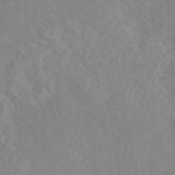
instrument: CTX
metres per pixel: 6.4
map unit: eAb
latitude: 49.4426
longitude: 118.7085
